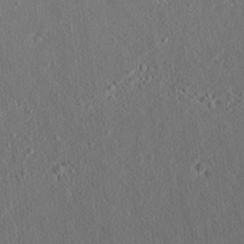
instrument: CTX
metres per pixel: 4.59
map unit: lAvf
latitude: 7.8205
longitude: 167.1620
